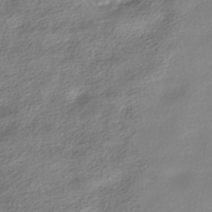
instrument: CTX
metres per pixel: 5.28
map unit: HNhu
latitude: -40.4062
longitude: 96.4251
